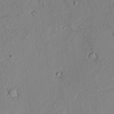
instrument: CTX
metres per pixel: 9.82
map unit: lAvf
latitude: 7.0458
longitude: 168.2739
